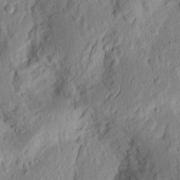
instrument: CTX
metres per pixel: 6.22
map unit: Ht
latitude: 11.2348
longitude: -74.9325
